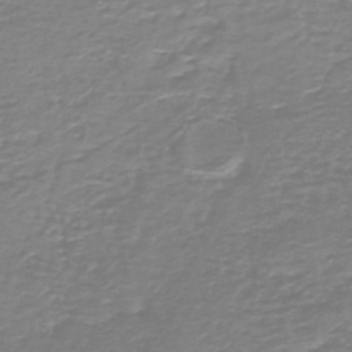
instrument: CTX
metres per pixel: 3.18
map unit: HNb
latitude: -46.0850
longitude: 53.1620
